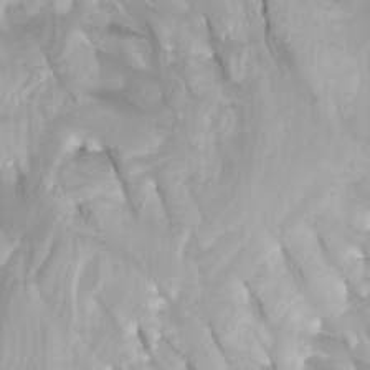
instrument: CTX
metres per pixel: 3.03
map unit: Htu
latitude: -4.9541
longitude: -77.0080
